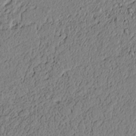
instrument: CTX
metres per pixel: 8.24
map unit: lAvf
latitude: 5.8205
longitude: 167.7855
